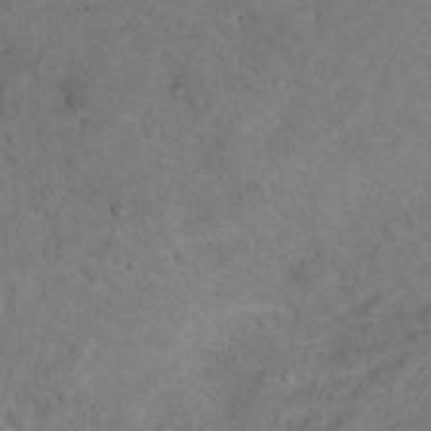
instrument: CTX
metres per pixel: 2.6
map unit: Ht
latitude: 14.4034
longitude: -37.2537
